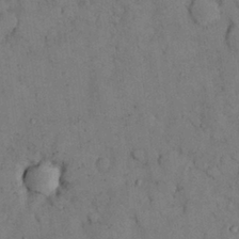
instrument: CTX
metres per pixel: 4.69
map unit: Nhu
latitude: 28.6679
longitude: -71.7827
